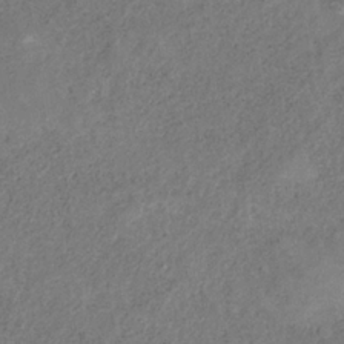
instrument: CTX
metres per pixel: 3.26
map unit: HNb
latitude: -32.8597
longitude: 56.5574
